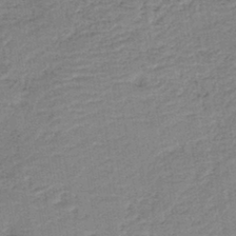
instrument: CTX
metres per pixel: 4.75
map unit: HNb
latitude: -40.9164
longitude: 50.5196
